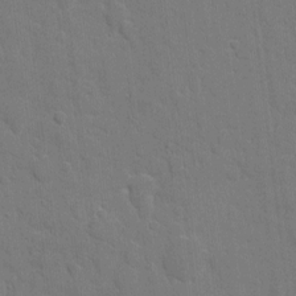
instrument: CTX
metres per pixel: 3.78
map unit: eHh
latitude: 5.8394
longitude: -67.2348
